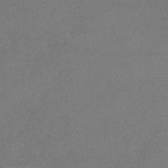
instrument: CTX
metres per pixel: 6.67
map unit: eHb
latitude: -33.1809
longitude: 68.0283
